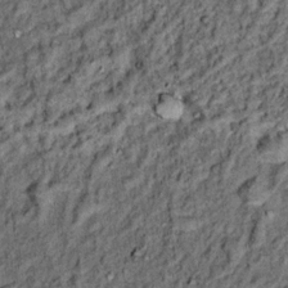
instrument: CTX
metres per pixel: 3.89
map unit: Hto
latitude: 14.8569
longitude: -35.8394
